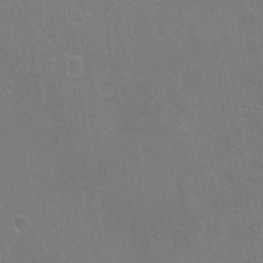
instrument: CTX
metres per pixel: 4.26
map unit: Ht
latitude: -6.6140
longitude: -36.9136
